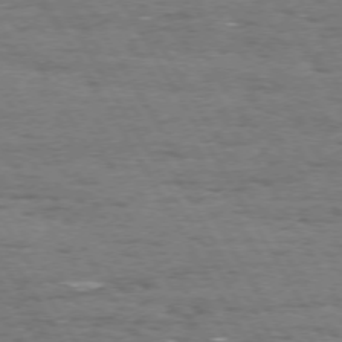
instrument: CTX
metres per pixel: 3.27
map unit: Hpe
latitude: 72.2712
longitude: -123.3104
